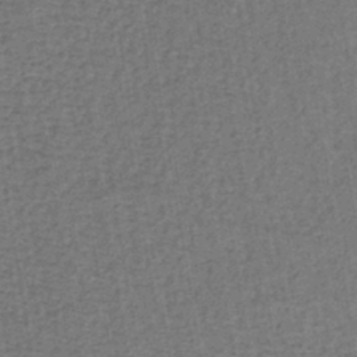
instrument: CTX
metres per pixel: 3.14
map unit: lHb
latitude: -40.2739
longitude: 62.7463
